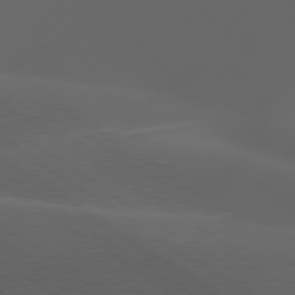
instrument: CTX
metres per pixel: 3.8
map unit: lApd
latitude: 77.7260
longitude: -53.7639
